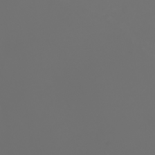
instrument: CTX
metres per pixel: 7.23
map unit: Nhu
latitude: -7.8422
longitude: -84.5735
